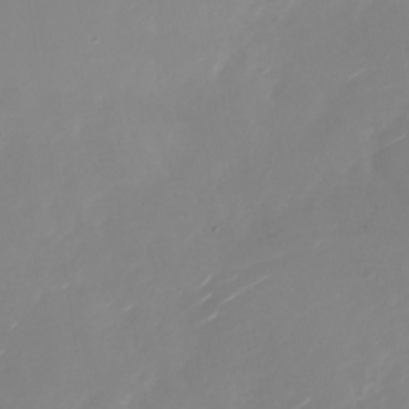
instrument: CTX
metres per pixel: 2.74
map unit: Nhu
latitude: -27.4643
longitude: -74.1389
